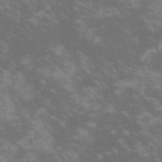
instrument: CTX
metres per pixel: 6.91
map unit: lHvf
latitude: -14.4818
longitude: -101.7072
